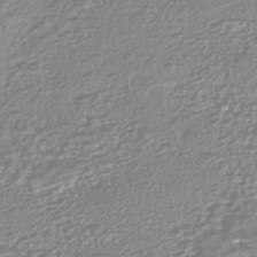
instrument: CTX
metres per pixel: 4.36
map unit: HNhu
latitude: -44.0661
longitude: 100.9352
